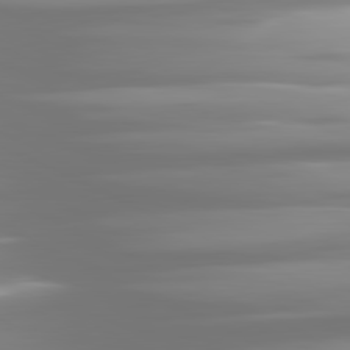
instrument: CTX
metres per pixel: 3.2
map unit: lApd
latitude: 81.3482
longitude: -139.3859
